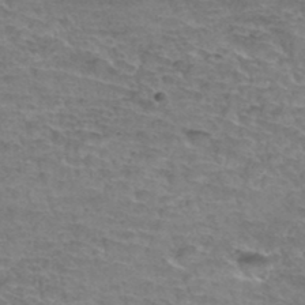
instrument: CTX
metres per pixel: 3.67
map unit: Hto
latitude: 34.8758
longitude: -45.0269
